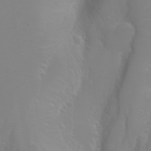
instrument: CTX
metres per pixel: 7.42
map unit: Nhu
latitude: -6.6140
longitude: -88.5546
